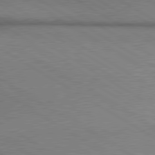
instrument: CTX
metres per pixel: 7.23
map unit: lApd
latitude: 80.0633
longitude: 164.1039
